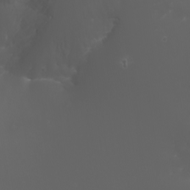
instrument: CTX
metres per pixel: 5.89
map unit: Htu
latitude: -5.2754
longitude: -88.3468
